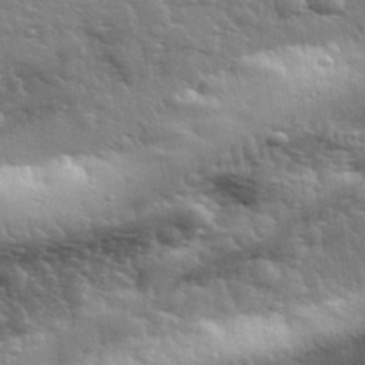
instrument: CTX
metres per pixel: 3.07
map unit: lHvf
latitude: 34.1200
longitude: -81.6694
